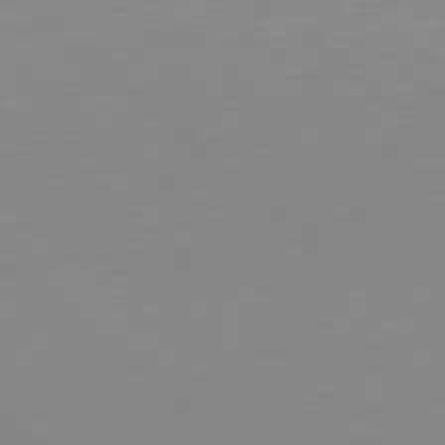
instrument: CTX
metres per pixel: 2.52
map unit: Hpe
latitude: 78.2145
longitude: -165.7261
